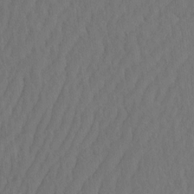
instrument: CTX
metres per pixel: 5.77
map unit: eHh
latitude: -2.4440
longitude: 16.3307
